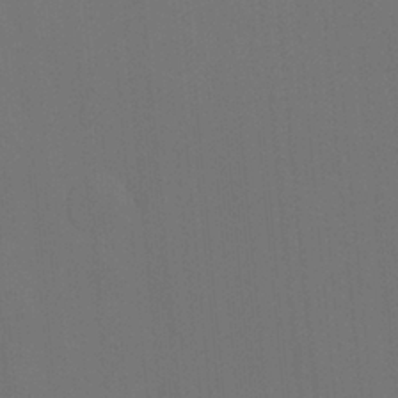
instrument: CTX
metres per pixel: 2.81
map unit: Hto
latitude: -8.5196
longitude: -48.2334
